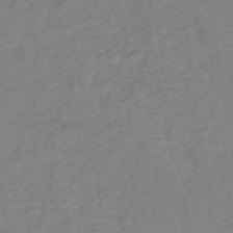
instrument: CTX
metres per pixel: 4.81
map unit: eHh
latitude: -45.8611
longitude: -29.5749
